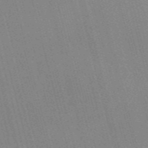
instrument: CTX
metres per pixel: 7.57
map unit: Nve
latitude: -57.3887
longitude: 62.4062
